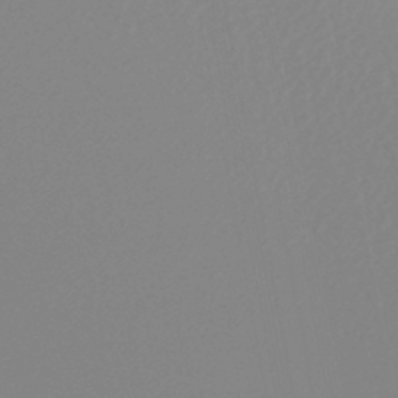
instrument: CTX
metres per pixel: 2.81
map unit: lHb
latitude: -44.7085
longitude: 54.8030
